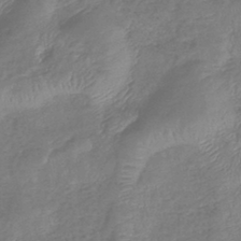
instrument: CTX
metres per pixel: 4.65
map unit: lHb
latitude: -41.1620
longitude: 79.1620
